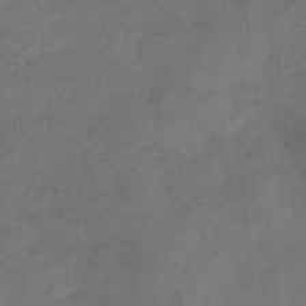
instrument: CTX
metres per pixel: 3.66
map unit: HNhu
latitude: -40.0283
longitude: 103.7289
